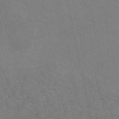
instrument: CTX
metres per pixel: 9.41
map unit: HNb
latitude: -55.2754
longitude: -38.6301
